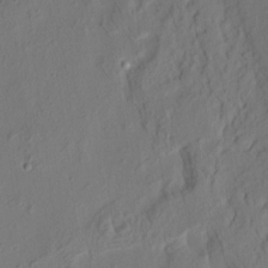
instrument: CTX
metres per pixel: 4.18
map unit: eHh
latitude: 5.1403
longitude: -77.2726
